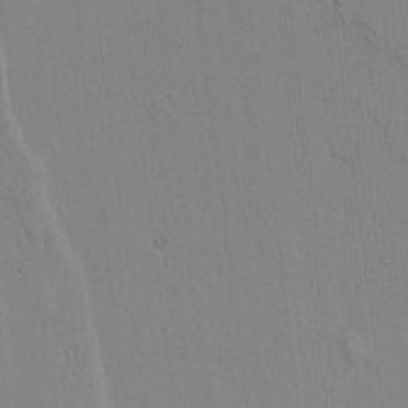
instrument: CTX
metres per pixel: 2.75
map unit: lAvf
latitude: 7.5938
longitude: 168.9163
